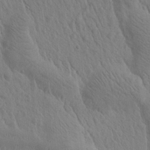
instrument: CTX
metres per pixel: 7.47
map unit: Htu
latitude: -0.6897
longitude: 172.3117
